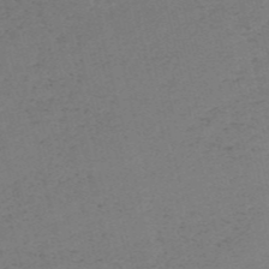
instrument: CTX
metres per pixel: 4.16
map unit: HNb
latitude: -54.9164
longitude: -41.6504
